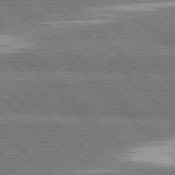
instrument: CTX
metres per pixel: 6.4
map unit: lApd
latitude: 82.0633
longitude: 162.6518
